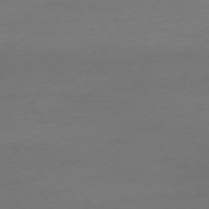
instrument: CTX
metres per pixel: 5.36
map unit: Ap
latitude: -74.9920
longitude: -69.3860
